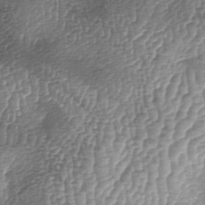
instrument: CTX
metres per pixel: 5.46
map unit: lAa
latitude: -5.4832
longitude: -128.1389
